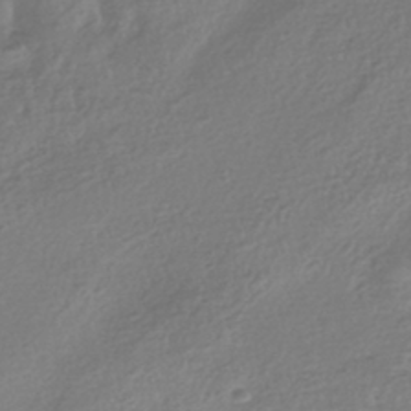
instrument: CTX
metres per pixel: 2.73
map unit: HNhu
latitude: -42.8974
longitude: 99.5399
